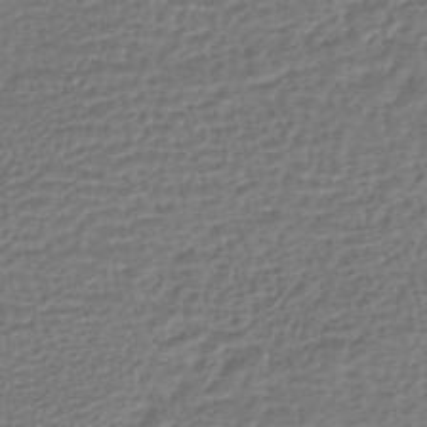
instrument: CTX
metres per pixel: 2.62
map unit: HNhu
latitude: -45.5021
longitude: 102.7463
